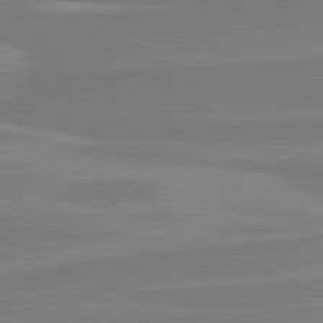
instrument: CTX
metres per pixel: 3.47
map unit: lApd
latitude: 81.4237
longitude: 170.0472
